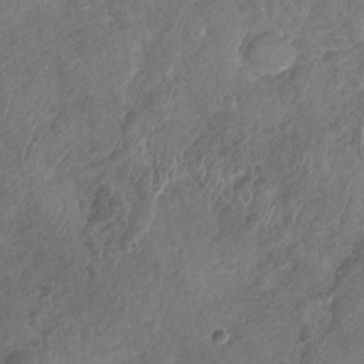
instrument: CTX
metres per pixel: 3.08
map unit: Nhu
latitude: -31.2376
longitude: -61.9528
